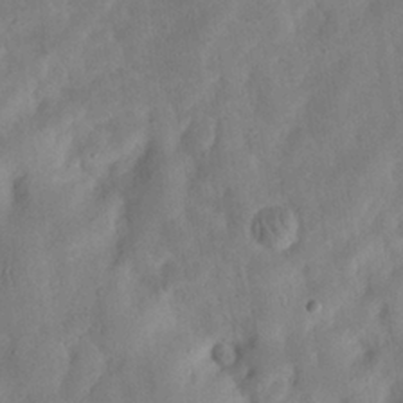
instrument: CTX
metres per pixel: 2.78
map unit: eHh
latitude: 24.4034
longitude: -67.9150
